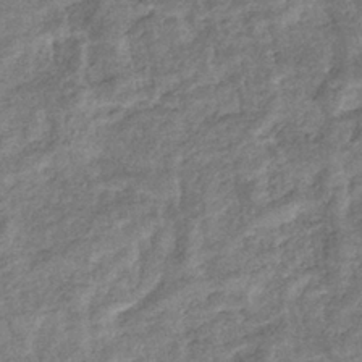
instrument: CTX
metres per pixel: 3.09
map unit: eHb
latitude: -37.3131
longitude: 79.0108
